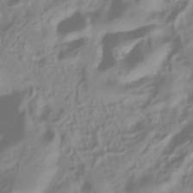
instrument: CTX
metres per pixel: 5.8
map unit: ANa
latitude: -38.1795
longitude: 96.1984
